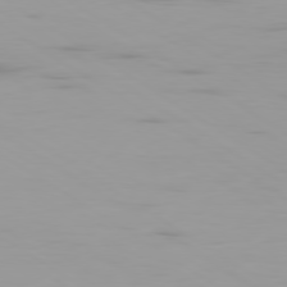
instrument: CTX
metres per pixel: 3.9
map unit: Ap
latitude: -79.9367
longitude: -102.9702
